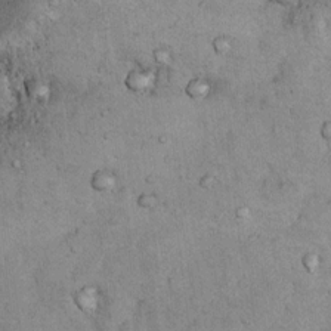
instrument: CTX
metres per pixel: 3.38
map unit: Nhu
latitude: 7.7261
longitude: -23.4426
